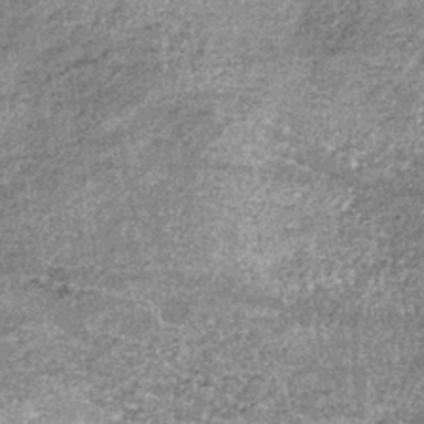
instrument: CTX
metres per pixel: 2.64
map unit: lHb
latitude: -37.0864
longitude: 66.3496
